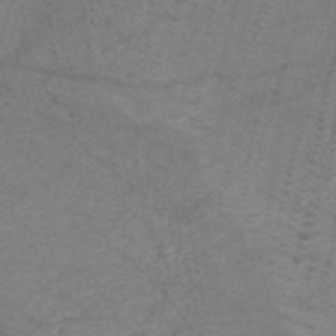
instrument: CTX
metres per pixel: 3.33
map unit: HNb
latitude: -54.0472
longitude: -45.5560
